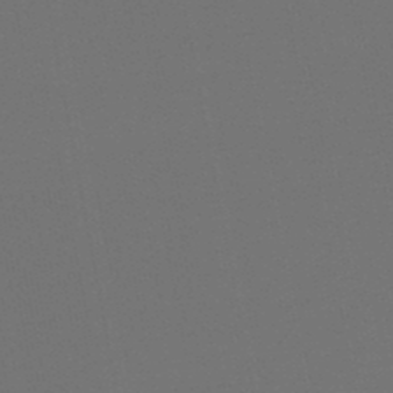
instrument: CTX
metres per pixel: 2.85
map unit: HNb
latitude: -47.8044
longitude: 56.1228
